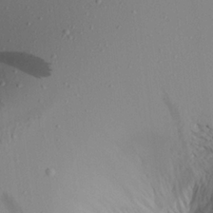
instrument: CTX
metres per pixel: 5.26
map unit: Aa
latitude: 21.2915
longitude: -146.4034
